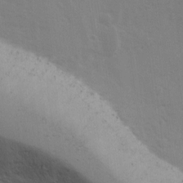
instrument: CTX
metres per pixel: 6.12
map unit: Ave
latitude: 13.4616
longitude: -102.7624
